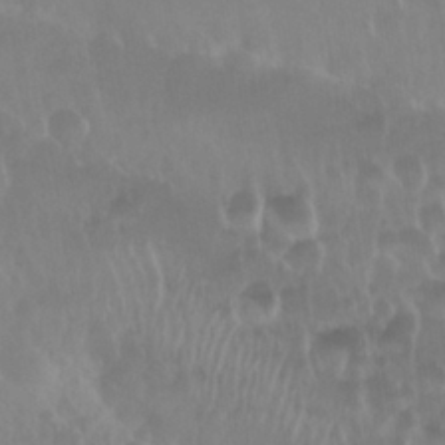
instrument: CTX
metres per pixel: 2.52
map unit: Nhu
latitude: 29.4993
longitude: -56.2522
